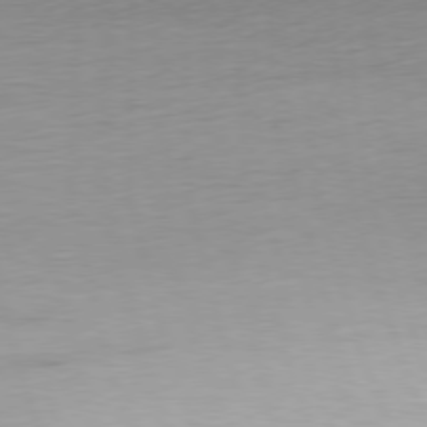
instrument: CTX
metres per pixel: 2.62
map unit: Ap
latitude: -76.8408
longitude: -72.9892
